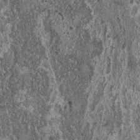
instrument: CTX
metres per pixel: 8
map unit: HNhu
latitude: 0.4601
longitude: 3.7477
